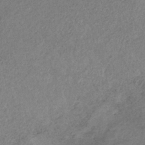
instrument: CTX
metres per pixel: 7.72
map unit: HNb
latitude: -33.0865
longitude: 56.5007
